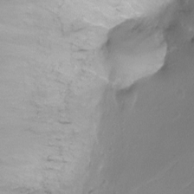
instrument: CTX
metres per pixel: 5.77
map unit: Ht
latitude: -7.0675
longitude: -19.8394
